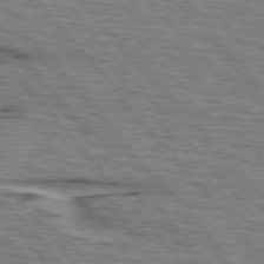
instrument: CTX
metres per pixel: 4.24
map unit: lApd
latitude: 75.6127
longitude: -76.8758
